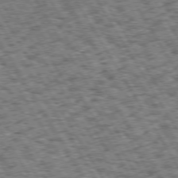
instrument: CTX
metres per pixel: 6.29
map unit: Hpe
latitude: 73.6694
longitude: -125.9906
